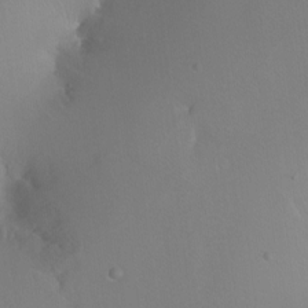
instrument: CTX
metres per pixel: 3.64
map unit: Ht
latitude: -13.1998
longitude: -43.6505
